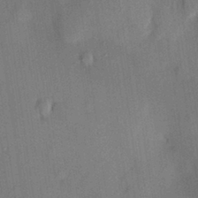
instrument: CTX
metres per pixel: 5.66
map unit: HNhu
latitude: 13.4804
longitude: 10.9353
